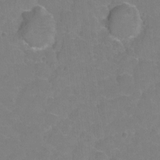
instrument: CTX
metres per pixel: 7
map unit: Hto
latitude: 2.8380
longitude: -33.2348
